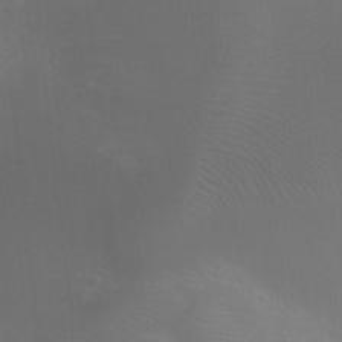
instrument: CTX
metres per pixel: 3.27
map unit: Ht
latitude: -5.9556
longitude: -28.6679
